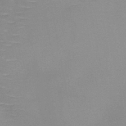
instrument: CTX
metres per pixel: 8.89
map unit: HNb
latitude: -47.2943
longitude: -46.5924
